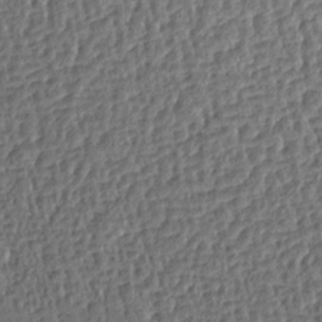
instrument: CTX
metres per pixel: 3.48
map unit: Aa
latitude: 13.7639
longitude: -144.7624
